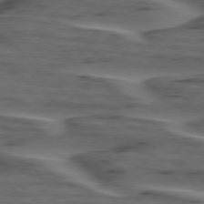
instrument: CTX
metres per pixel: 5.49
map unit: lApd
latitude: 75.5371
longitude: -71.2159
